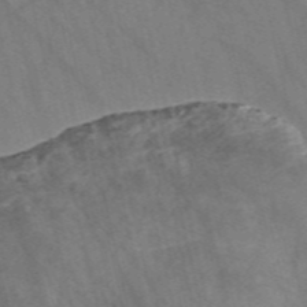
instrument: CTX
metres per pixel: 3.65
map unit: Nve
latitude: -57.1809
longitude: 54.3873
